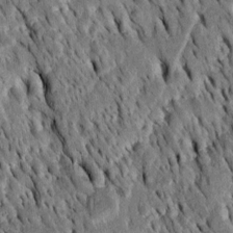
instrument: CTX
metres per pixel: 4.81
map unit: Htu
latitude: -3.2753
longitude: 150.6329
